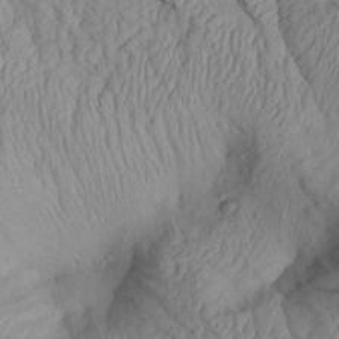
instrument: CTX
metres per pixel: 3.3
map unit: Aa
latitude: 27.8772
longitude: -133.7072
